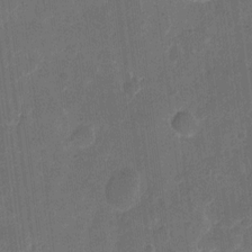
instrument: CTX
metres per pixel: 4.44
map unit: eHh
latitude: 11.8961
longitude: -66.8758
